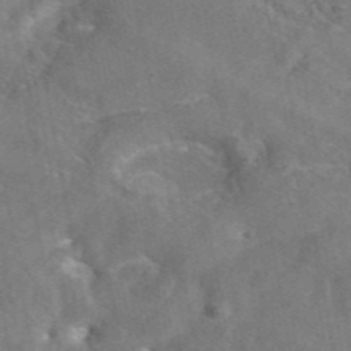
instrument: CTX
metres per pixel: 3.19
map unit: eAb
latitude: 45.6883
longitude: 116.6140
